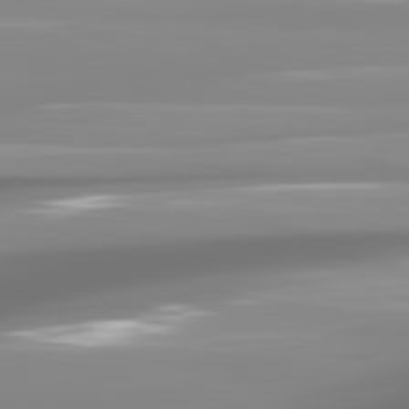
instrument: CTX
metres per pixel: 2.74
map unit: lApd
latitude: 81.6316
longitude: -138.4223
